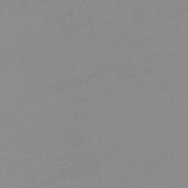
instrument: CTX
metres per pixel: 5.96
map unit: HNb
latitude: -56.5951
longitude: -43.0081
